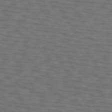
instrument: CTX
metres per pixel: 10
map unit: lApd
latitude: 72.9514
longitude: -74.1389
